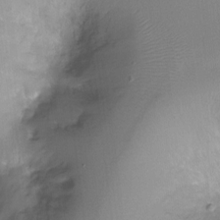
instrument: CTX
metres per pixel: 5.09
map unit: Ht
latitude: -11.7856
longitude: -45.7260
